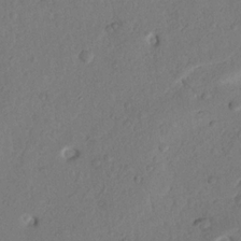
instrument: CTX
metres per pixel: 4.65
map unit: Nhu
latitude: 18.4790
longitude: -77.1781
